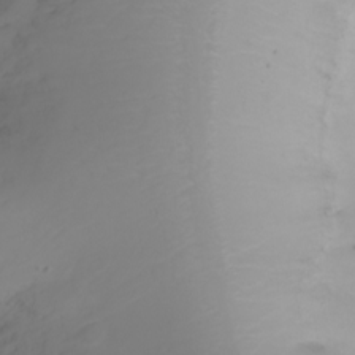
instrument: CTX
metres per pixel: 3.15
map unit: Ht
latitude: -1.5966
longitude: -61.6694
